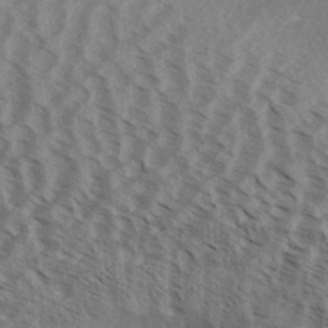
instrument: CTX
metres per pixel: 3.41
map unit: Aa
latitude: 32.8380
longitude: -138.4034
